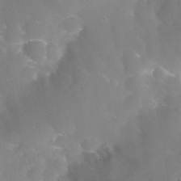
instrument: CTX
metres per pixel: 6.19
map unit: Nhu
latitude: 28.1578
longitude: -63.3860
